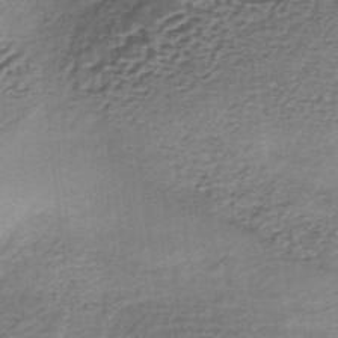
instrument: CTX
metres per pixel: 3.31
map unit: lHb
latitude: -36.4062
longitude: 60.4251
